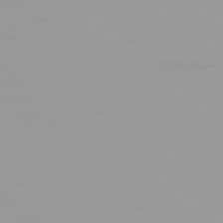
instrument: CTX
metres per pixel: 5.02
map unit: Ap
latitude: -79.3887
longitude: -69.3482
